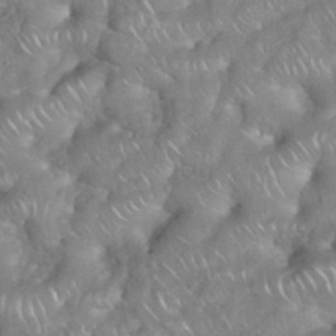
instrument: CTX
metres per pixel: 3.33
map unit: eHh
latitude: 38.6490
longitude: -58.4979
